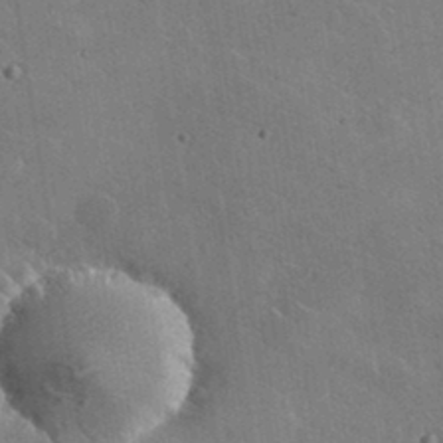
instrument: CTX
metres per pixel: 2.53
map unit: lHvf
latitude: 35.4237
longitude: -91.9150
